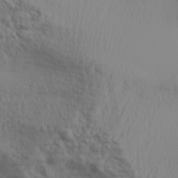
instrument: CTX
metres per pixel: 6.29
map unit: Aa
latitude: 30.5168
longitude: -133.3104
